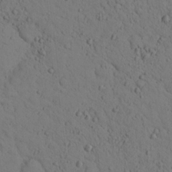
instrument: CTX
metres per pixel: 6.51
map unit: lHvf
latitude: 14.1956
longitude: 178.0661
